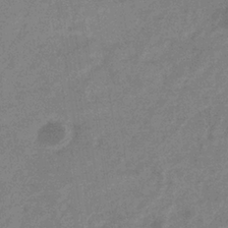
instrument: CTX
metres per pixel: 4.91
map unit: eHb
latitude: -36.0094
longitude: 76.9353
